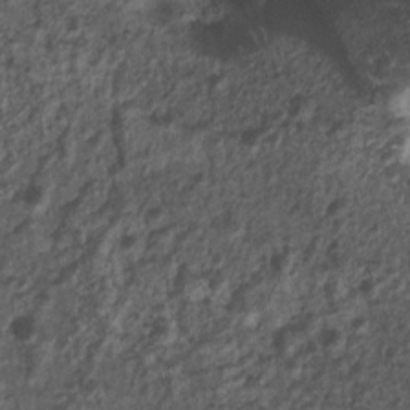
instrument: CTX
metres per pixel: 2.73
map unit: Nhu
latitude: 7.8016
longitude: -21.8016
